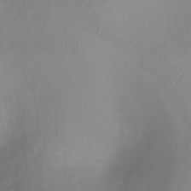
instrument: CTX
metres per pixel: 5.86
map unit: Ht
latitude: 1.5749
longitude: -25.6882
